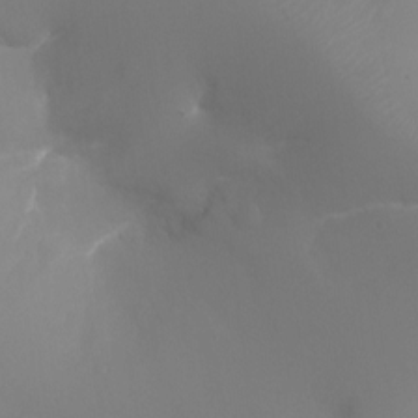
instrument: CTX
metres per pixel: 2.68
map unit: Ht
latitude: -16.7464
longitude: -42.3278
